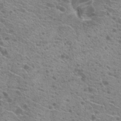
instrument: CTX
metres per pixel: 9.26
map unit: Hto
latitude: 20.9703
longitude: -41.8394
